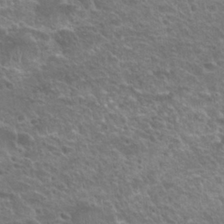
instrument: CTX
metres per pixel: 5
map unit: Nhu
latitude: 24.6679
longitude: -50.7246
